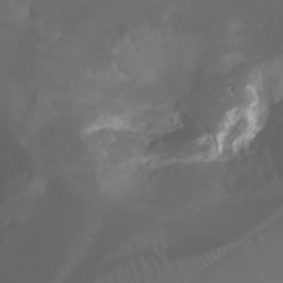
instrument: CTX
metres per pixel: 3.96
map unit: Aa
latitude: -6.4818
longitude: -72.5546
